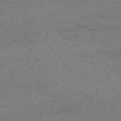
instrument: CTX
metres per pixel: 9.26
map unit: Ap
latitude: -75.8801
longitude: -72.5924
